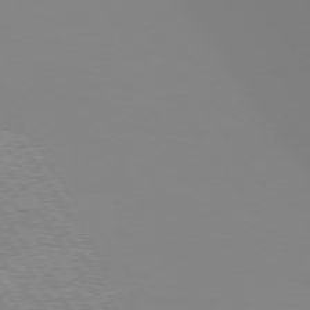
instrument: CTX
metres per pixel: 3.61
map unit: Hpe
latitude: 73.6883
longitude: -128.7813
